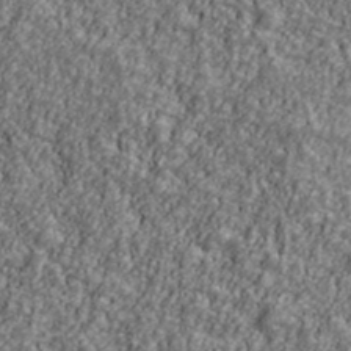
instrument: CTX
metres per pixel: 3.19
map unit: Ave
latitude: 42.5924
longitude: -111.4805
